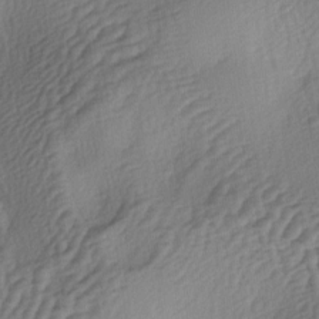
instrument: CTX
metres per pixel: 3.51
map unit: lAa
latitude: -4.1605
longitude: -123.8205
